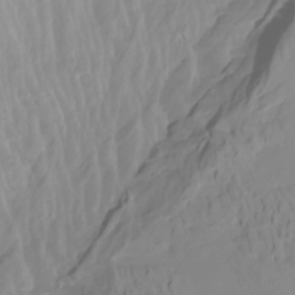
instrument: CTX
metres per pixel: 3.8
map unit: Htu
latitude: -4.7652
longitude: 137.8989
